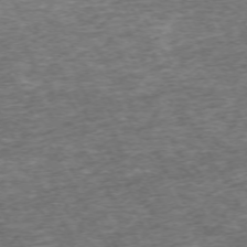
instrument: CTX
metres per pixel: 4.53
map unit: Hpe
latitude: -71.4832
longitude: 13.4832
